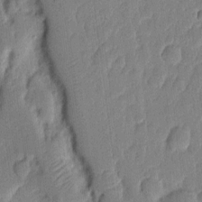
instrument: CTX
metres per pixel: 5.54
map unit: eHh
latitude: 6.9325
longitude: -71.1403
